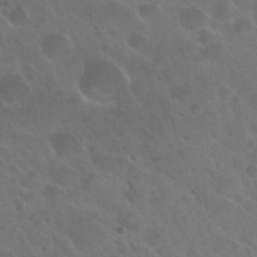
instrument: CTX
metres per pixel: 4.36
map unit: Nhu
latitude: 30.5735
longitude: -55.2915
